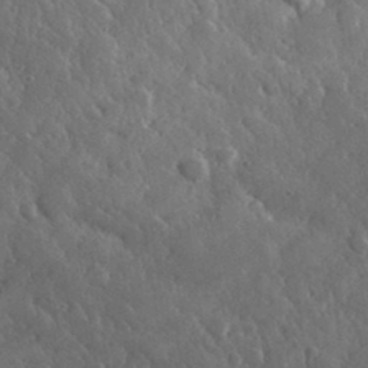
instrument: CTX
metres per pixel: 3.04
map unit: lHvf
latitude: 34.3845
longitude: -87.3670
